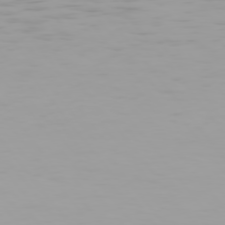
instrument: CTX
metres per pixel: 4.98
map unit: Hpe
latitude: 75.5371
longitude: -126.9892
